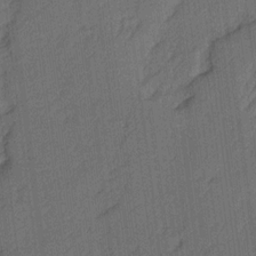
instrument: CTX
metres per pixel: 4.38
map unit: Ave
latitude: 16.8569
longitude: -138.3845
